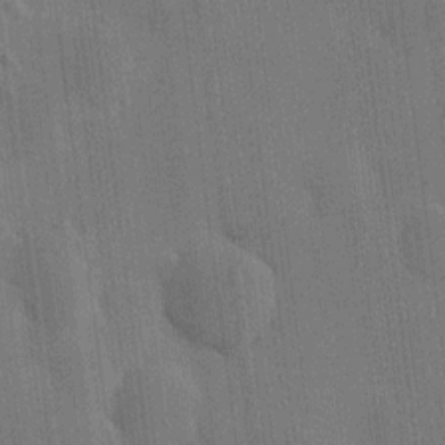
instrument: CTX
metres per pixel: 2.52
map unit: HNhu
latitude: 8.4412
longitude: 15.7667
